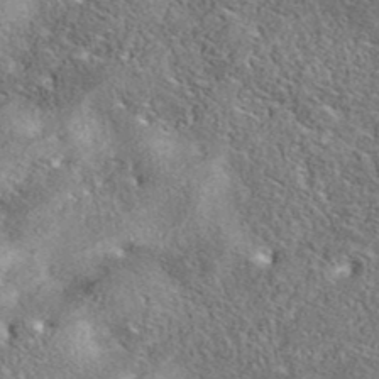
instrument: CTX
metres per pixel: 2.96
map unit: eAb
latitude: 37.7261
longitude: 112.6897
